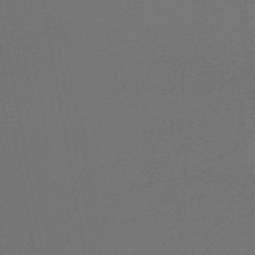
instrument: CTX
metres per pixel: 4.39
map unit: lHb
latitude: -45.6155
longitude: 57.1998
